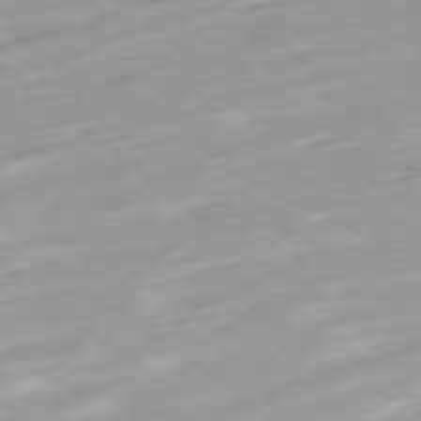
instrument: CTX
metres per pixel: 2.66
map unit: Ap
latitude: -78.9730
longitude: -92.2333
